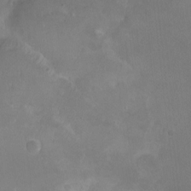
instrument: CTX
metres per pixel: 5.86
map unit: Nhu
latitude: -11.3699
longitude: -40.6112
